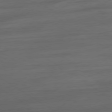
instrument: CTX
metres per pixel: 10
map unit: Ap
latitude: -79.6344
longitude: -54.6868
